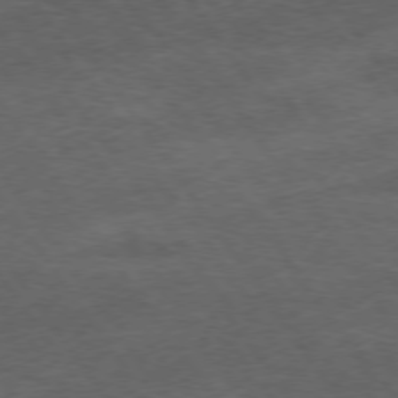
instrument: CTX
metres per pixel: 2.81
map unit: Hpe
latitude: 73.8962
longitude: -143.0836
